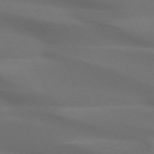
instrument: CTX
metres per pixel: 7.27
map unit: lApd
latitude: 72.5546
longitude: -48.7246
